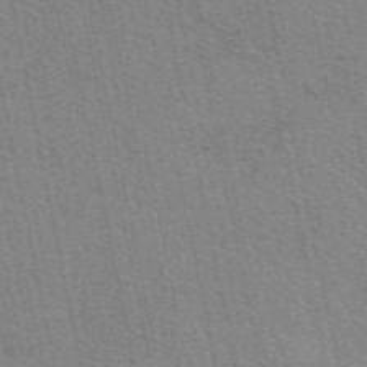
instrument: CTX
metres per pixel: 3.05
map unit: eAb
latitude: 51.1403
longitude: 107.7478
